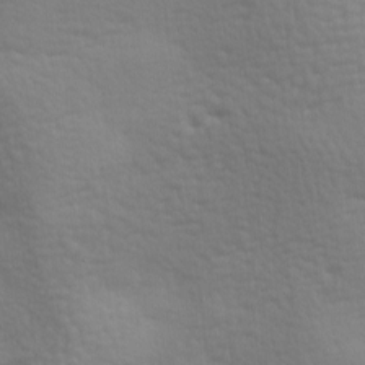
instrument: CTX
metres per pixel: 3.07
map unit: lAa
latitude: -8.2550
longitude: -125.7260
